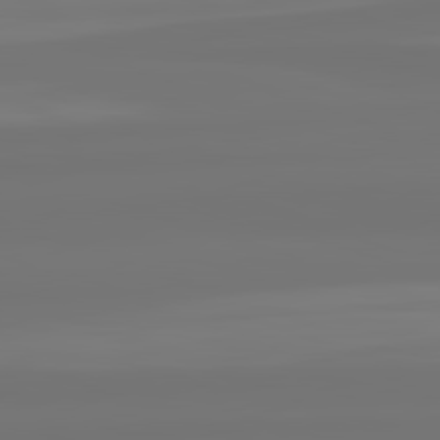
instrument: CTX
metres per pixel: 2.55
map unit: lApd
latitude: 82.4223
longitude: -178.2712
